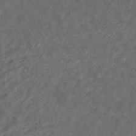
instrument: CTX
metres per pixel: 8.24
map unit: ANa
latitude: 42.7624
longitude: 24.1984
